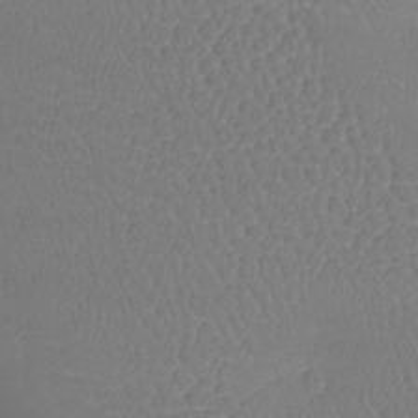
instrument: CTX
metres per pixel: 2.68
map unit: lHb
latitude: -41.1431
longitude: 68.6518
